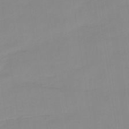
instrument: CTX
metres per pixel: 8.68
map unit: HNb
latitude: -35.9556
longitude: 51.5399
